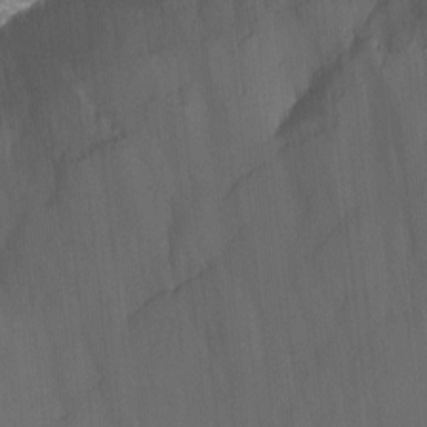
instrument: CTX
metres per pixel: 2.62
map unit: Nhu
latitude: -11.5210
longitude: -46.9892
